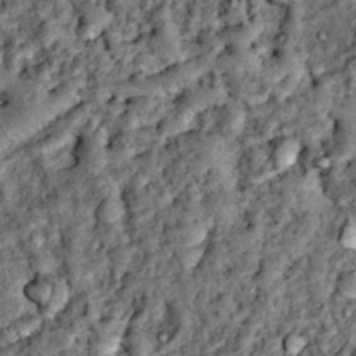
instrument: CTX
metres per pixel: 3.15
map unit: Hto
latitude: 14.5924
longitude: -35.3859
